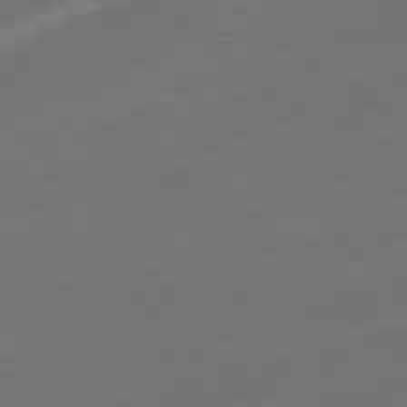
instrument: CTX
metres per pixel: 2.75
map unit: Ap
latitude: -78.8030
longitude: -67.8583
